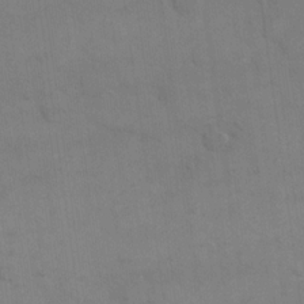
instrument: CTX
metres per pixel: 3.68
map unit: eHh
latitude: 17.8394
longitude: -66.3467
